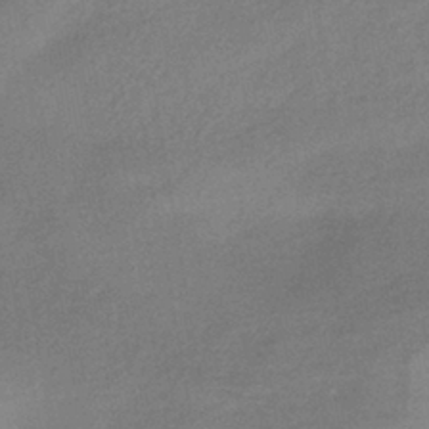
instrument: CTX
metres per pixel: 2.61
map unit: HNhu
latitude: -40.7085
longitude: 92.4818
